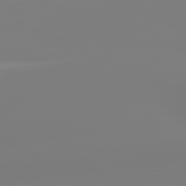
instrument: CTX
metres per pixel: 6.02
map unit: lApd
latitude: 81.6883
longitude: -159.6316
